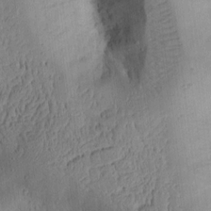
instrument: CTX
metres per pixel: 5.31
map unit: Ht
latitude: 11.9906
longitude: -74.9892
